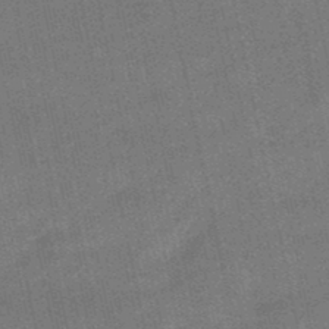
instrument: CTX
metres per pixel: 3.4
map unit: eHb
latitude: -46.7085
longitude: 85.5588
